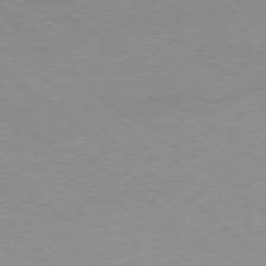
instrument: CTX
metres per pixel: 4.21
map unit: Hpe
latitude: -79.1620
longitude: 8.4251
